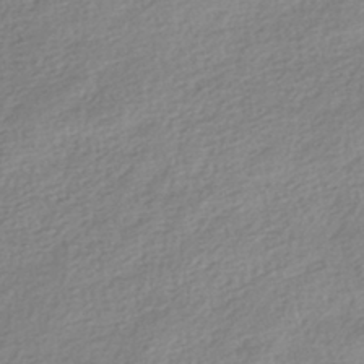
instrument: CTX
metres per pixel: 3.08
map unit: HNhu
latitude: -40.7085
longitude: 96.2551
